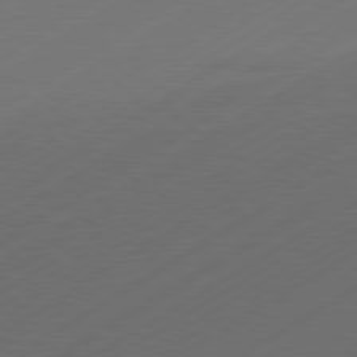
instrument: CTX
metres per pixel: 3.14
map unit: Hpe
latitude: -80.7274
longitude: 15.7289
